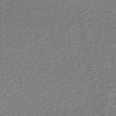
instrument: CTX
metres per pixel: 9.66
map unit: lHb
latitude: -45.4265
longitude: 61.0864
